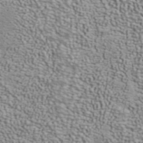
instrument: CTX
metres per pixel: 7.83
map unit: ANa
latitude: 40.1010
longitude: 20.9163
